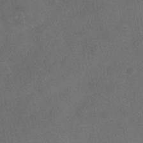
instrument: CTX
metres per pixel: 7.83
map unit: HNhu
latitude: -39.3510
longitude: 97.4077
